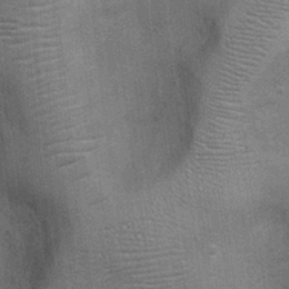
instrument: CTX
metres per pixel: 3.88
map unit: Ht
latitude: -3.6532
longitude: -15.3104
